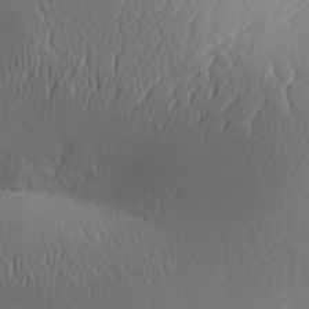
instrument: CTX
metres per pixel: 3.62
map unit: Aa
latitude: 30.2901
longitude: -143.4993
